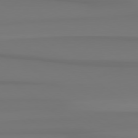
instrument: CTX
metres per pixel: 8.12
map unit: Hpe
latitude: 78.7435
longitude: -136.9325
